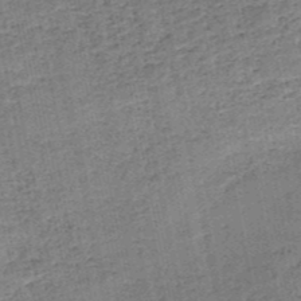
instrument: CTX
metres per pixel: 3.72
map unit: HNb
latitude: -50.7463
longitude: -50.0255
